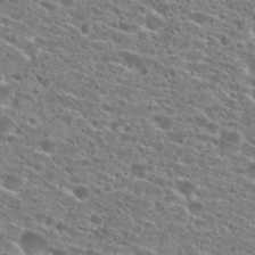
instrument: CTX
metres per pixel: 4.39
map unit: Hto
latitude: 25.6882
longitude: -47.1970
